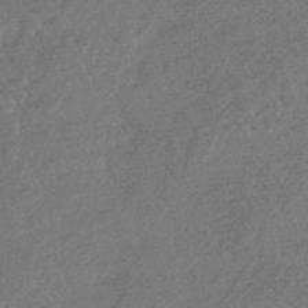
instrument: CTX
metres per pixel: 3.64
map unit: HNhu
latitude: -44.6896
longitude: 92.7841
